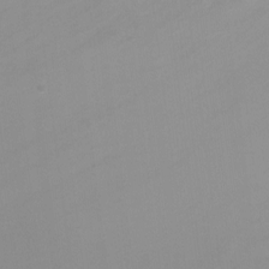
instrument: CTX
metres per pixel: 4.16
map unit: Ht
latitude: -3.3320
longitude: -24.8757
